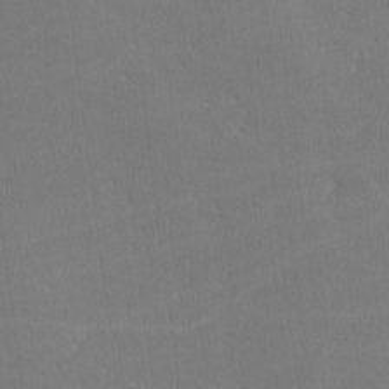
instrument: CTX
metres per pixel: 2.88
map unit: lHvf
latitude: -11.1431
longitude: -101.1781
